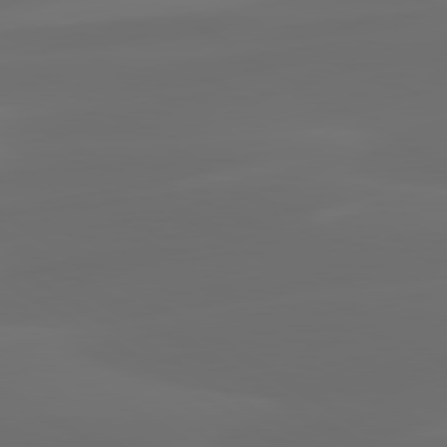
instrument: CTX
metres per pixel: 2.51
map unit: lApd
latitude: 80.2333
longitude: -91.1214
